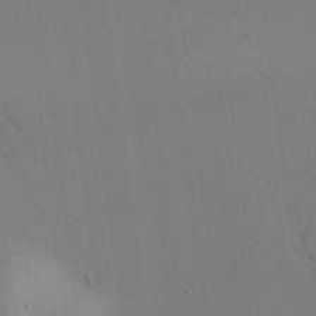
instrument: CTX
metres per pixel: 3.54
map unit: eHh
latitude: 17.5371
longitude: -67.0647
